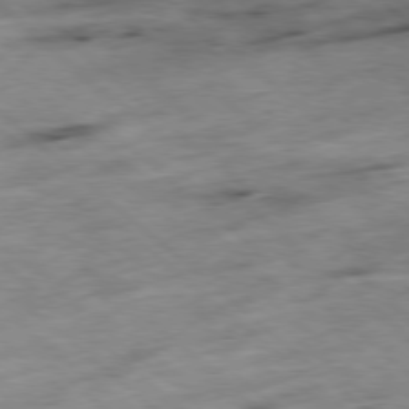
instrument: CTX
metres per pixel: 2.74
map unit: Hpe
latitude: -78.6896
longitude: -15.9528
